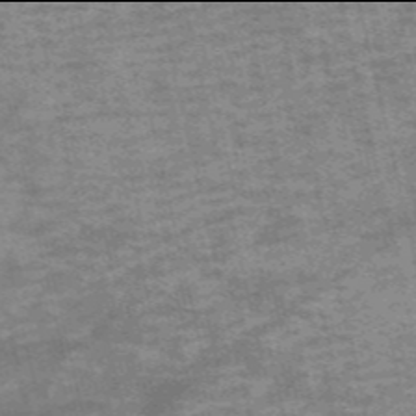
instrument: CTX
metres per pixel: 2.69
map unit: HNb
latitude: -54.0094
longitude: -43.2726
